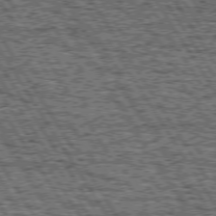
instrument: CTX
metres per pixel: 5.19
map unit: Hpe
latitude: 74.5546
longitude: -153.0459
